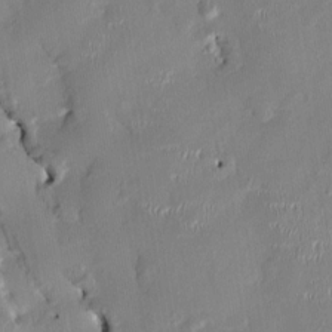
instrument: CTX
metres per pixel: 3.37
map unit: HNhu
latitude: 1.3859
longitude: -5.1025
